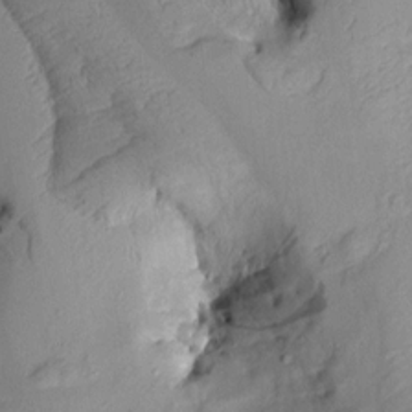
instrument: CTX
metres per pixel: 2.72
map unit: Aa
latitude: 8.8758
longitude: -142.5168
